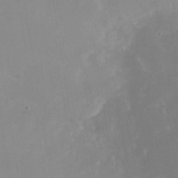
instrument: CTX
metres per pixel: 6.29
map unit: Nhe
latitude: -37.4076
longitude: -113.2348
